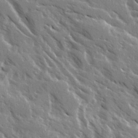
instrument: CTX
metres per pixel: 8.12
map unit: Ave
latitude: 16.2523
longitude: -130.7247
